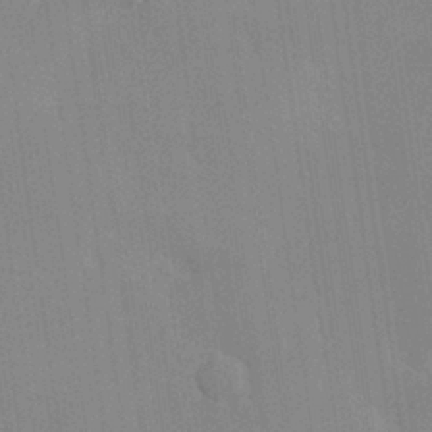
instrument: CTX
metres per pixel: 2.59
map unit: Hve
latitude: 26.6113
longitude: 150.7841
